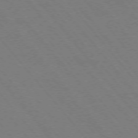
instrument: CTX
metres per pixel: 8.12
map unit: Hpe
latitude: -76.0094
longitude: -13.4993
